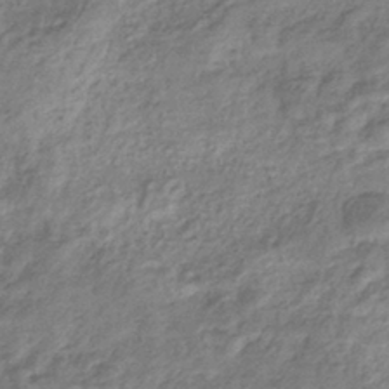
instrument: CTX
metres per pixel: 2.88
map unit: eHb
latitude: -38.0661
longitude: 80.6330
